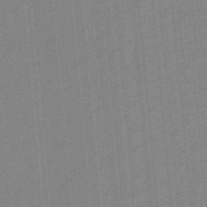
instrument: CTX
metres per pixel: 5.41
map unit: eHb
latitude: -44.1228
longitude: 87.7478
